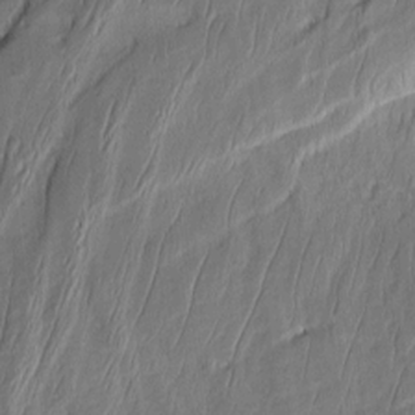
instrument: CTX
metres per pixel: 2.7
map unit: Aa
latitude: 8.4601
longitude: -131.4616
